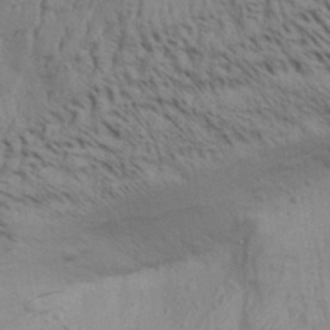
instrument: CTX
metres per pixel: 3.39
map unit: Aa
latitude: 32.3278
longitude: -135.7638
